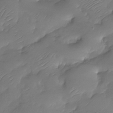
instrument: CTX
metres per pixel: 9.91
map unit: Nhu
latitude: -28.5196
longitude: -60.1011
